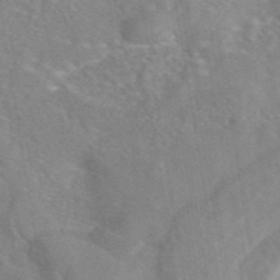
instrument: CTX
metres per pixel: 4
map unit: eAb
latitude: 45.0836
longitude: 109.7478
